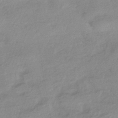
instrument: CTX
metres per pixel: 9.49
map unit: HNhu
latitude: -43.0864
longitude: 95.5966
